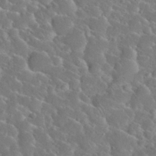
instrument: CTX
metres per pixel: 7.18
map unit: Nhu
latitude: 29.5560
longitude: -52.4412
